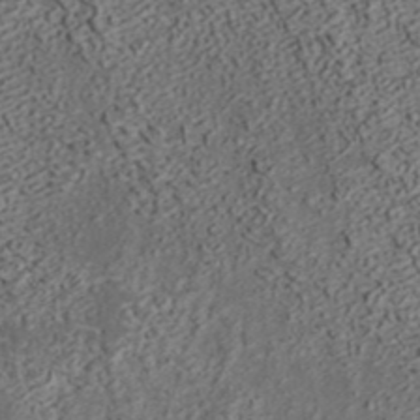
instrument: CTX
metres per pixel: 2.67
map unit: ANa
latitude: 36.7246
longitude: 18.1606
